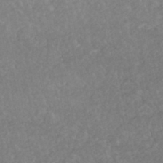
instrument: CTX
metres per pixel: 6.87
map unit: HNhu
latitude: -46.5951
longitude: 97.0109
